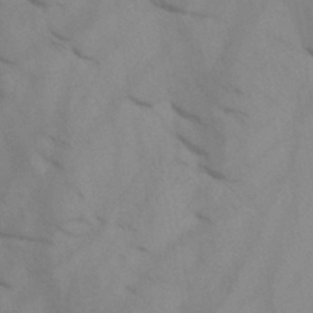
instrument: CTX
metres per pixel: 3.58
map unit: HNb
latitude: -44.6330
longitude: -41.4615
